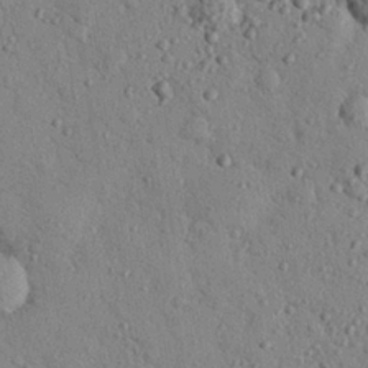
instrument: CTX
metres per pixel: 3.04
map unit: eHh
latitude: 25.7071
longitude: -77.0080
